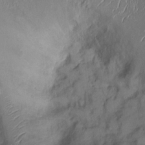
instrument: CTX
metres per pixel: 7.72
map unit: Ht
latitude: -0.6897
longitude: -13.6505
